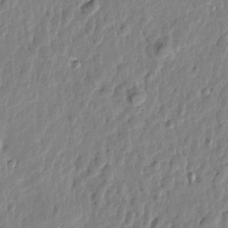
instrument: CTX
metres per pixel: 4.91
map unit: Htu
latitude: 1.7260
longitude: -178.7058
